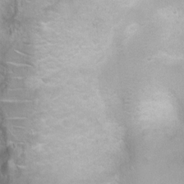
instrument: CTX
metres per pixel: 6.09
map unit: Nhu
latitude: 3.7260
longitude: -24.8380
